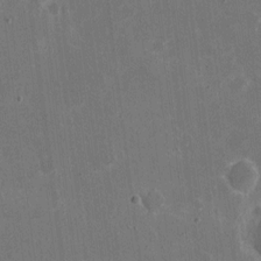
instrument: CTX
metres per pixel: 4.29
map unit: eHh
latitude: 6.5924
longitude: -67.1025
